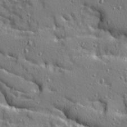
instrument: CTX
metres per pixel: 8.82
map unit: Ave
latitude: 10.6302
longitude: -101.8017
